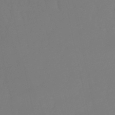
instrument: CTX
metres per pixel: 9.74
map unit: eHb
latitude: -50.5385
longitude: 76.5952
